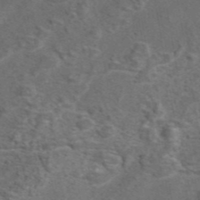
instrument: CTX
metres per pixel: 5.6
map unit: eAb
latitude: 43.4993
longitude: 111.3887
